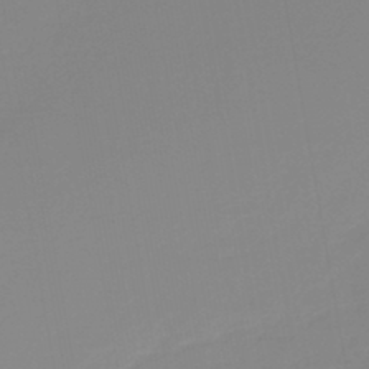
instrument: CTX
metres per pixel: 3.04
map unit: lHb
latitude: -46.0472
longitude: 64.7841
